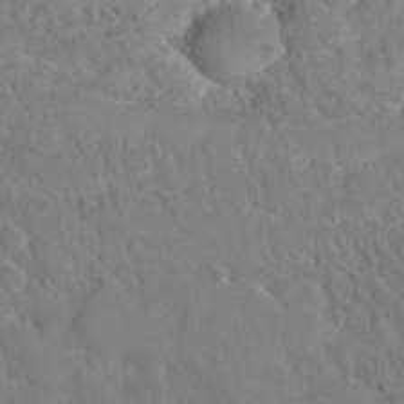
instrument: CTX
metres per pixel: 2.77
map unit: Hto
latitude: 35.7260
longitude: -50.8569
